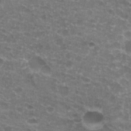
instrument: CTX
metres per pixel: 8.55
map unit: Hto
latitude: 20.4601
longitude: -36.7624
